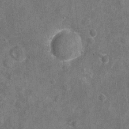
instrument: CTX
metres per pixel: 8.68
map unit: Nhu
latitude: -17.5022
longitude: -56.3656
